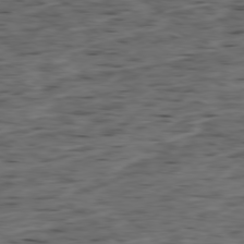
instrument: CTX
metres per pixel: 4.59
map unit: Ap
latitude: -79.1242
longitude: -90.0822
